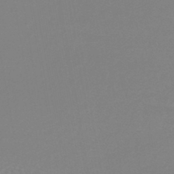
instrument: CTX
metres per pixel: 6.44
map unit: lHb
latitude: -44.3684
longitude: 65.5588
